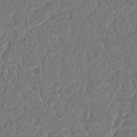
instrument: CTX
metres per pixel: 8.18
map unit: Nhu
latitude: 15.5372
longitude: -74.6302
